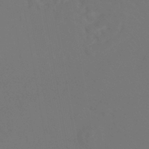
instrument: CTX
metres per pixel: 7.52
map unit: eHb
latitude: -43.7288
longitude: 88.3684
